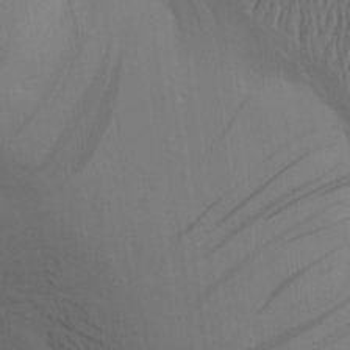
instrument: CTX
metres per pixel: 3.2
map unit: Aa
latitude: 15.5560
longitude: -147.4805
